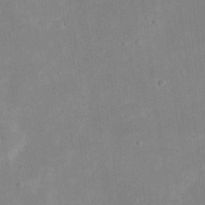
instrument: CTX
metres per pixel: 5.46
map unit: eHh
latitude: 19.7827
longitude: -70.7813
